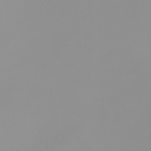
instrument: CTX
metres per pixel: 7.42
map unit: Nhu
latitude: -8.4062
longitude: -95.3482
